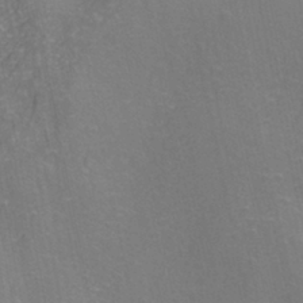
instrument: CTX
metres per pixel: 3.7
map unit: ANa
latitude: -38.8408
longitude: 96.0850
